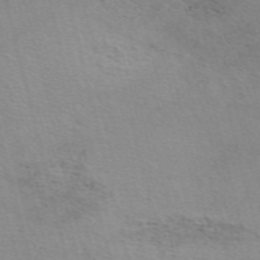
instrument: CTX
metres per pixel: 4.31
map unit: ANa
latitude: 51.4993
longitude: -71.3481
